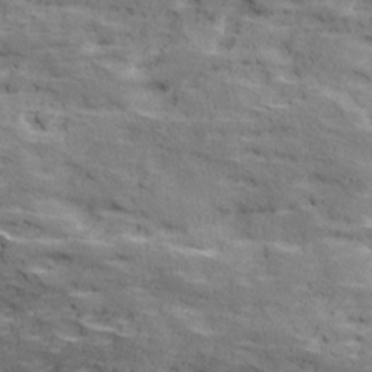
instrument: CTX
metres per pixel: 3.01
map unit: Ave
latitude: 18.5734
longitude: -135.9150
